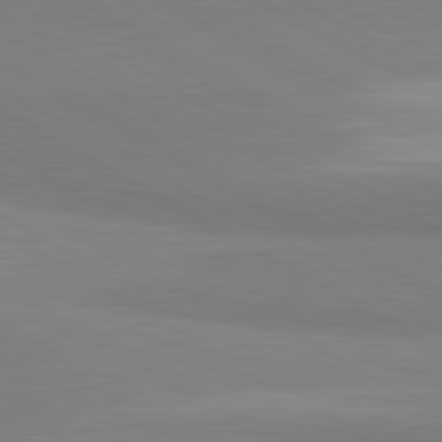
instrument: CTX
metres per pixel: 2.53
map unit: lApd
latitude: 81.4237
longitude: 159.9556
